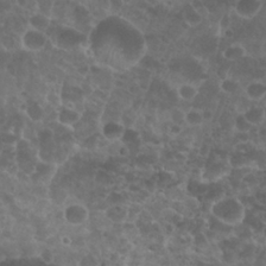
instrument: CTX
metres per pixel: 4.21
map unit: Nhu
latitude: 27.0648
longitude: -52.3090
